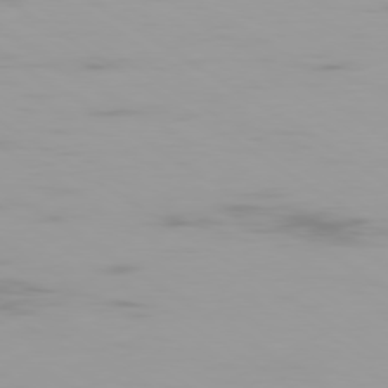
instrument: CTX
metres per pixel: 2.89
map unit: Ap
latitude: -79.9367
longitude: -103.0269
